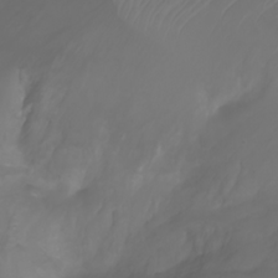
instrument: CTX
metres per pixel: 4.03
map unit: Ht
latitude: -2.8219
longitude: -61.4615
